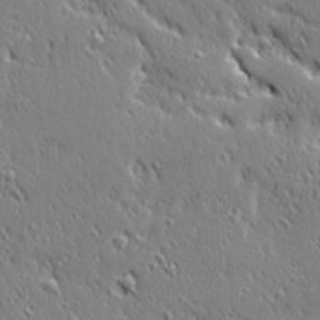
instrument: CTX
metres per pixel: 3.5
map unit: Ave
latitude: 20.9136
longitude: -136.3279
